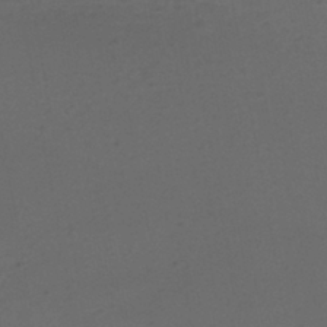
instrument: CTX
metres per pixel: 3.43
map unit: ANa
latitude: -39.5966
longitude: 95.5966
